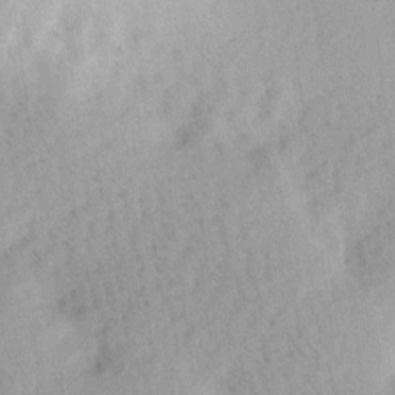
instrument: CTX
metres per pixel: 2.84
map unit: Ave
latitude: 11.4238
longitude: -107.3293
